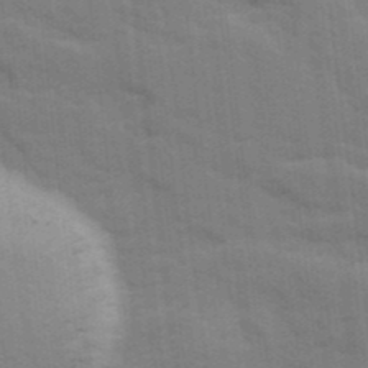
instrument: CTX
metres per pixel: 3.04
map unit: Ave
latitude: 10.8947
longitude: -102.0255
